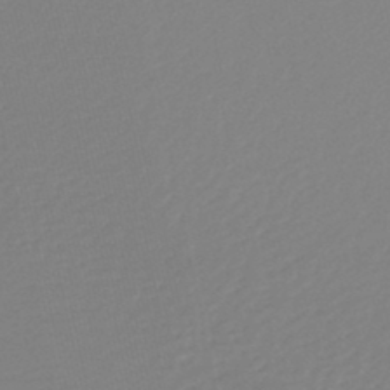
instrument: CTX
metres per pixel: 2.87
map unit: lHb
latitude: -46.6329
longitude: 64.7274
